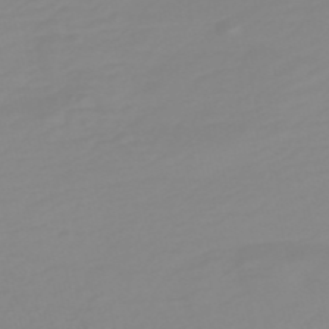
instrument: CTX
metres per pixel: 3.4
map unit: HNb
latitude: -54.1039
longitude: -33.6127
